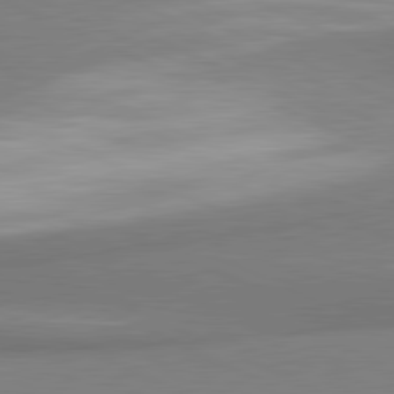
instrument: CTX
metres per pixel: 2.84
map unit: lApd
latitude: 81.1592
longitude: 166.1417
